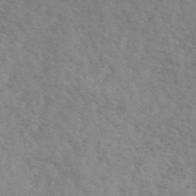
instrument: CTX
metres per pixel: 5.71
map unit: ANa
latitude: 50.0255
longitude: -72.9703
